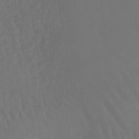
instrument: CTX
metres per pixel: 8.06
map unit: lHb
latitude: -43.4832
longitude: 66.8786
